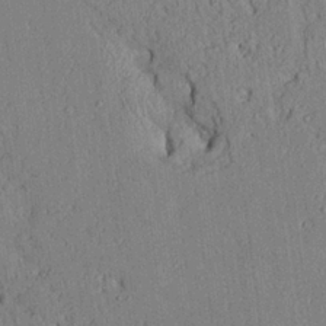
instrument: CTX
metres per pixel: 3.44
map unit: Ave
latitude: 24.1766
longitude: -133.3860
